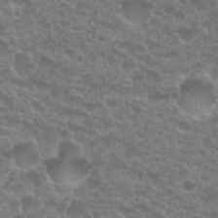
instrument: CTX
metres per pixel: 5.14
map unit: Nhu
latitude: 27.4615
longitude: -52.4223
